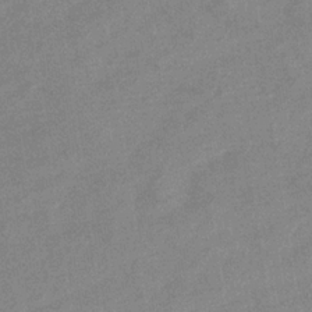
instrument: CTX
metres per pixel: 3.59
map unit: eHb
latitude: -32.2929
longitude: 67.9556
